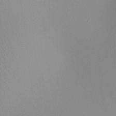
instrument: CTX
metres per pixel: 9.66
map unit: HNhu
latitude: 11.8961
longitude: 11.5210
